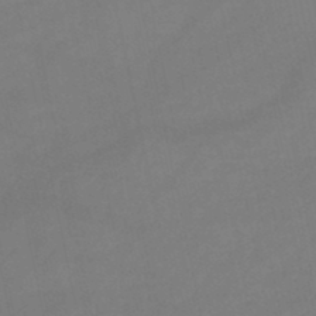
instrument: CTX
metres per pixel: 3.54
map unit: lHb
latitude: -46.2361
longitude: 61.2376
